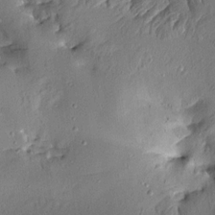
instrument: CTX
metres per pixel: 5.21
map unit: Aa
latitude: 13.2159
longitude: -139.8016
